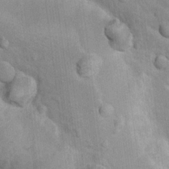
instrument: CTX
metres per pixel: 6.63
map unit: Nhu
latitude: 16.3278
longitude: -32.4601
